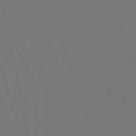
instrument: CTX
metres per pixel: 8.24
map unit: lHb
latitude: -47.8233
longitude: 80.5763
